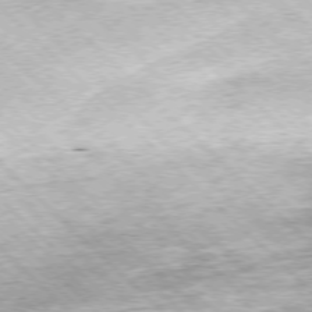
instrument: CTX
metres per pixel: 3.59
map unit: Hpe
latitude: -77.4832
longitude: 13.9556
